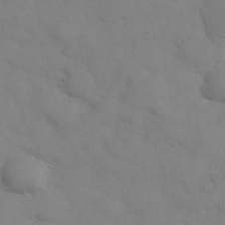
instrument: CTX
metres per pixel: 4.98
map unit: eHh
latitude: 38.2522
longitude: -67.3670
